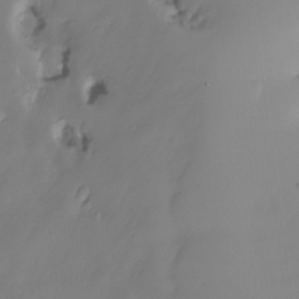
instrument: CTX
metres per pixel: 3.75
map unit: HNhu
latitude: -23.8989
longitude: 50.8030
